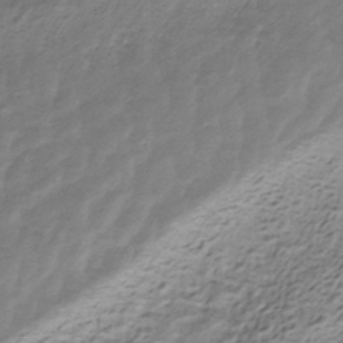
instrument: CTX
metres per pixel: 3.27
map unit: HNhu
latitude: -40.1606
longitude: 109.1431
